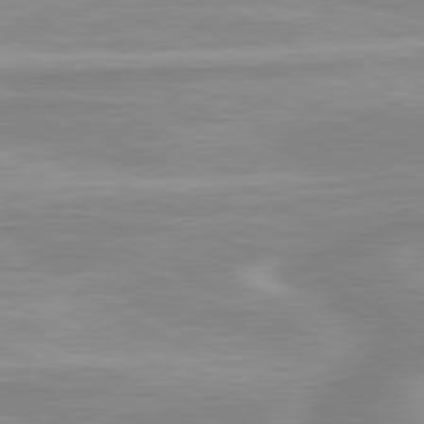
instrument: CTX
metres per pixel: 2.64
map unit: lApd
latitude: 80.0255
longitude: -173.0458
